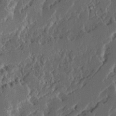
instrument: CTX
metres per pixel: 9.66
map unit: Ave
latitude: 14.8002
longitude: -137.1781
